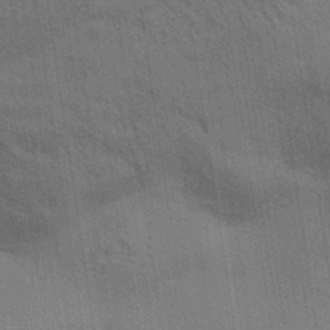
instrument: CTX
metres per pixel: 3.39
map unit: Aa
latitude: 32.8758
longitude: -139.9150
